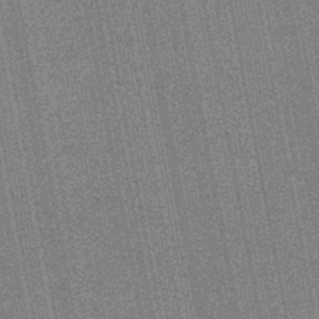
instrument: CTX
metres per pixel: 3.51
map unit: HNb
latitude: -45.8800
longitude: 53.2376
